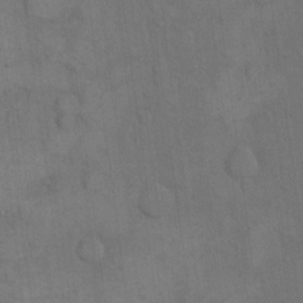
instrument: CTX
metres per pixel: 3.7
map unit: eHh
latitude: 15.7639
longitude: -66.9135
